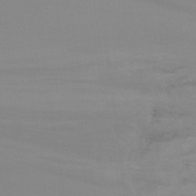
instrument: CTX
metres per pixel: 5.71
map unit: Ht
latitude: -9.5588
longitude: -38.0822
